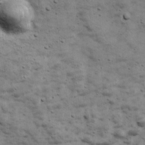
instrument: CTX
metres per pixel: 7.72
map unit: Ave
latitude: 17.0081
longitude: -133.9528
